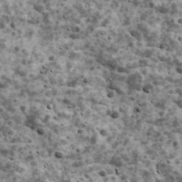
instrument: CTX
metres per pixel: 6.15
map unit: Ave
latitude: 17.2915
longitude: -134.3845
